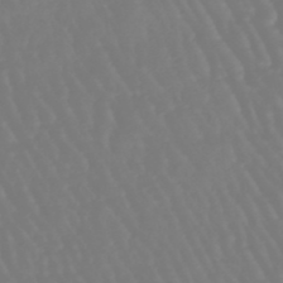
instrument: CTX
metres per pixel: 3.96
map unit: eHb
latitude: -46.2739
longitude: 79.4454
